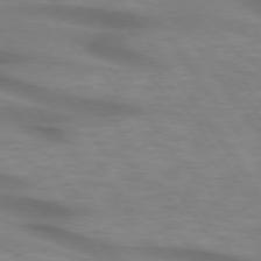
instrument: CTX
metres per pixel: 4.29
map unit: lApd
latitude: 74.5735
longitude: -59.2348
